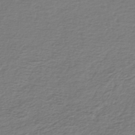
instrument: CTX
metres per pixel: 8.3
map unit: lHb
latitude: -41.5021
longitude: 70.3306
